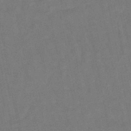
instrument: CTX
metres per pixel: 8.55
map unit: lHb
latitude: -47.5210
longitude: 79.0108
